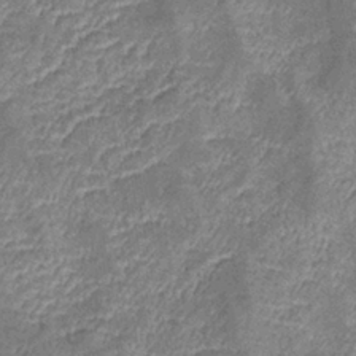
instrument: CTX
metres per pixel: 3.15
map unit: eHb
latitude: -39.8423
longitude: 76.2362
